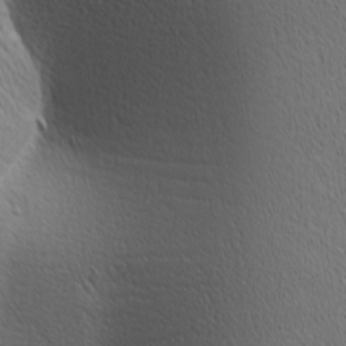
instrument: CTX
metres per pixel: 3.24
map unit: Ave
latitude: 10.7057
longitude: -107.6883
